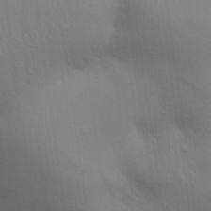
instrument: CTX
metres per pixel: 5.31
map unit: Aa
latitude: 27.7261
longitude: -139.1592
